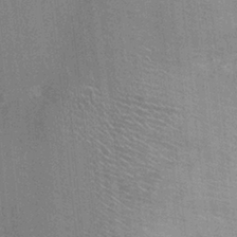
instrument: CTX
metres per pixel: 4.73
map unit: Ht
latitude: -1.6155
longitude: -15.8017
